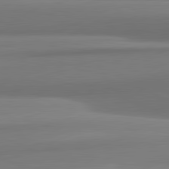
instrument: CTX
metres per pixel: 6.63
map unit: lApd
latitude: 82.0255
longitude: 176.1984
